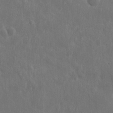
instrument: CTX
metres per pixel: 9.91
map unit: eHh
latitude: 10.7435
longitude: -72.7813
